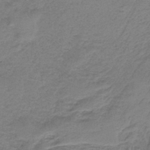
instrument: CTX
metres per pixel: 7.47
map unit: HNb
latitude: -37.0108
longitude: 54.1417
